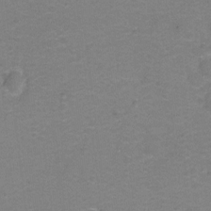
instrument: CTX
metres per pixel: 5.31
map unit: Hto
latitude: -0.7464
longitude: -34.3845
